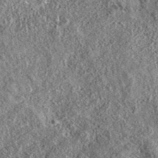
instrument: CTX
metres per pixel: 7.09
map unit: eAb
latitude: 36.9891
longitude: 109.5777
